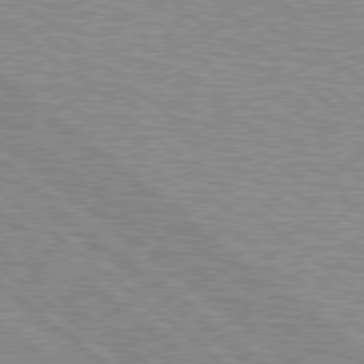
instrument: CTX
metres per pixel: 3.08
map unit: Hpe
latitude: 78.5924
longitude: -156.2522
